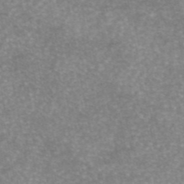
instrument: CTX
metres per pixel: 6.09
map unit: eAb
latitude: 45.8016
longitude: 104.3684
